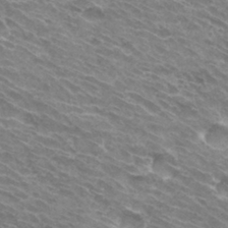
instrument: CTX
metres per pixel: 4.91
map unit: Hto
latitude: 31.8773
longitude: -43.9150
